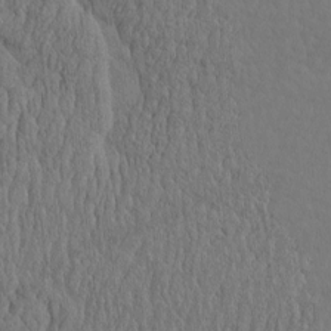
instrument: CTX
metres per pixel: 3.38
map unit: eHh
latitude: -3.0486
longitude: 15.0298
